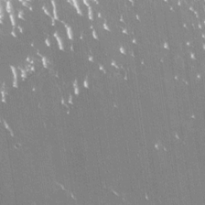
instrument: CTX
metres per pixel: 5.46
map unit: Nhu
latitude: -28.9731
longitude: -80.0822
